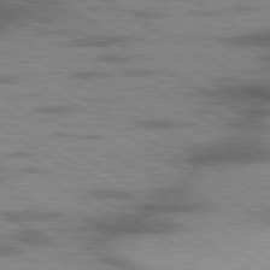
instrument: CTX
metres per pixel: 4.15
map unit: lApd
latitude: 79.6316
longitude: 167.8611
